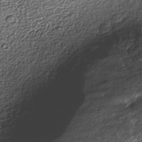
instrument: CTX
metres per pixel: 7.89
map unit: Nhe
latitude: -38.7652
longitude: -116.8947
